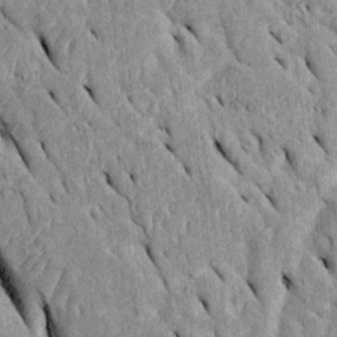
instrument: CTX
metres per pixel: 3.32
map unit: Htu
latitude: -0.1984
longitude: 149.3699
